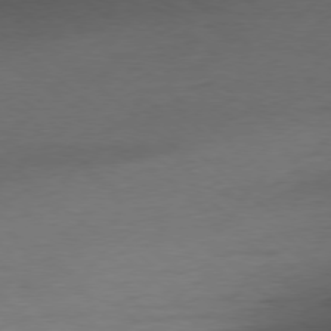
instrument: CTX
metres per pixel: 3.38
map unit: Ap
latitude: -78.7841
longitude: -70.8002
